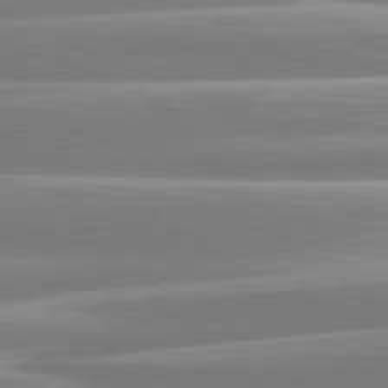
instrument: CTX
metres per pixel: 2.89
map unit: lApd
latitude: 80.7813
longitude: -129.2726
